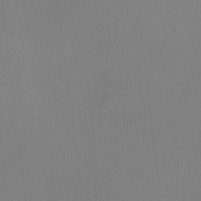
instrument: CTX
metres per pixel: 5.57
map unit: HNhu
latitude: -2.0661
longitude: -3.1592
